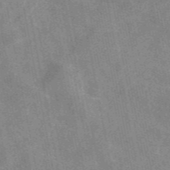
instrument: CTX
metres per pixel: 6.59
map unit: eAb
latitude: 47.7828
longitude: 121.5399
